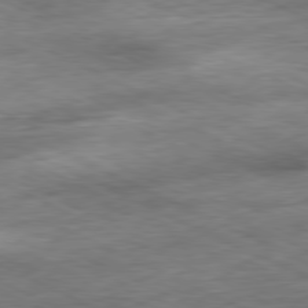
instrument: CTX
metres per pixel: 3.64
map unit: Ap
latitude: -80.9164
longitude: -91.1970
